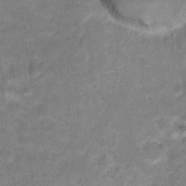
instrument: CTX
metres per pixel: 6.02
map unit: Hto
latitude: 18.3467
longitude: -39.0836
